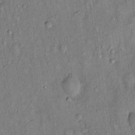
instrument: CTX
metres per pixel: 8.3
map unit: Hto
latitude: 14.4223
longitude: -59.1781
